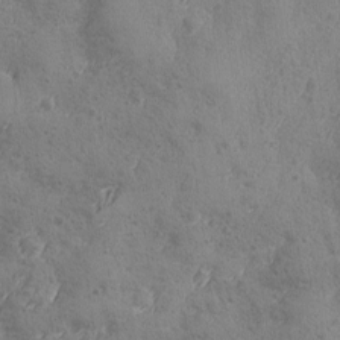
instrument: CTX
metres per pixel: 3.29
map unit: Ave
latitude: -8.5574
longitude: -118.7057
